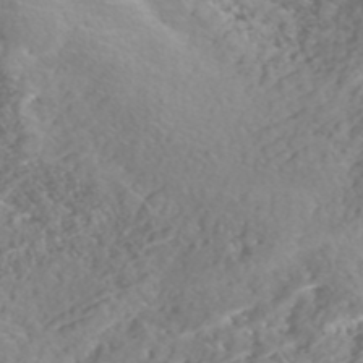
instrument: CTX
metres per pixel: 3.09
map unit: Nhe
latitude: -47.8044
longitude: -172.8191
